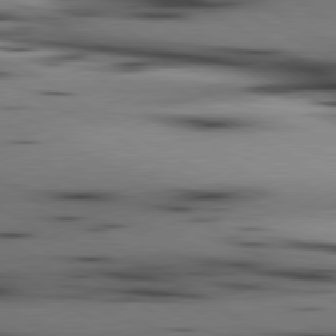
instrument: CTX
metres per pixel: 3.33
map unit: lApd
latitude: 80.2522
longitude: 160.6896
